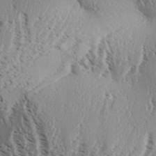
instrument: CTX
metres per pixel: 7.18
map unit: Aa
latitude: 31.5371
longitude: -138.1011
